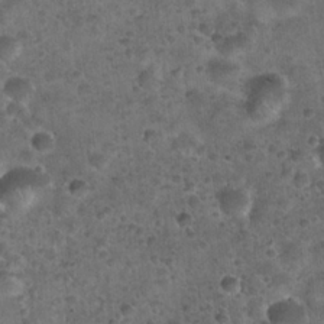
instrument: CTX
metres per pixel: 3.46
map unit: Hto
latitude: 22.5168
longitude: -53.1214
